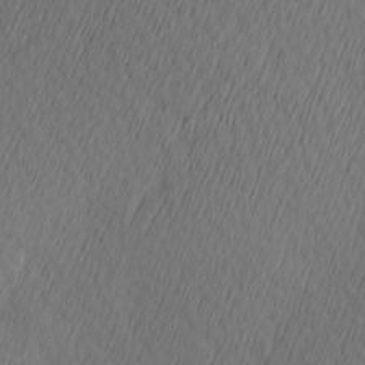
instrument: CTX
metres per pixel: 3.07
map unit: Hve
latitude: 13.2159
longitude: -91.4615
